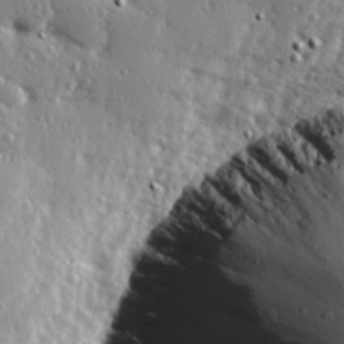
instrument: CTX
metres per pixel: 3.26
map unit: Hve
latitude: 26.1389
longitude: -93.1592
